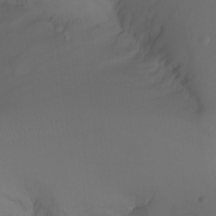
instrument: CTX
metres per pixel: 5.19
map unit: Nhu
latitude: -7.3320
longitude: -81.0269
